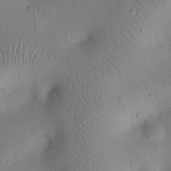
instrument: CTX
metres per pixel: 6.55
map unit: eHh
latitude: 25.1781
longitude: -68.7813
